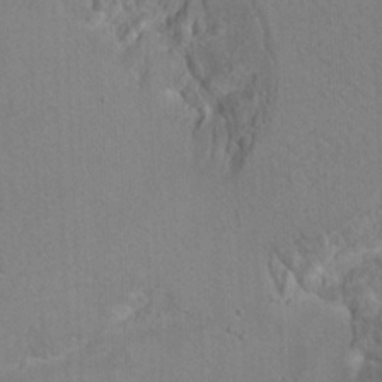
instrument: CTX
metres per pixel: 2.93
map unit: Ht
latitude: 9.4804
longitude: -33.1214
